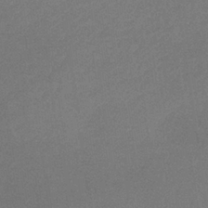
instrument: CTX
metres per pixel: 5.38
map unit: lHb
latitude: -34.7463
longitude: 68.3306
